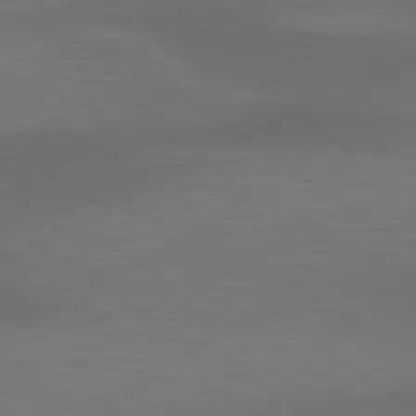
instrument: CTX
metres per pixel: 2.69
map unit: lApd
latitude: 79.4616
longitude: -90.5168
